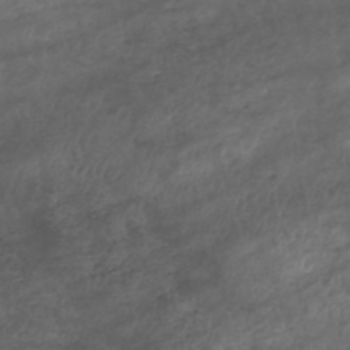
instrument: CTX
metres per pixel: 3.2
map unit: HNhu
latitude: -47.6344
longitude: 28.5763
